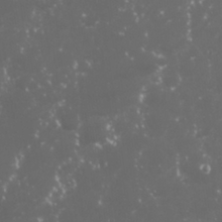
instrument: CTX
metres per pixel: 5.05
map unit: Nhu
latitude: 27.2348
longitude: -60.4601
